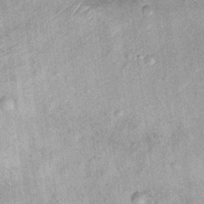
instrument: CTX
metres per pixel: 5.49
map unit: Ht
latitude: 11.7639
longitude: -39.2537
